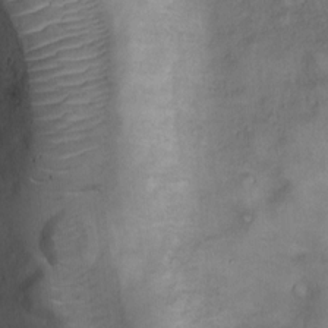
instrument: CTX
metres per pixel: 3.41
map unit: Ht
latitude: -3.7288
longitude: -15.0837
